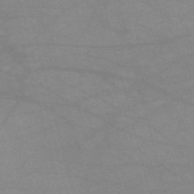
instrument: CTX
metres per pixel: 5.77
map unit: HNb
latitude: -54.2362
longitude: -40.6868
